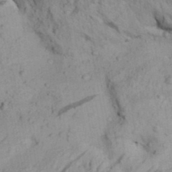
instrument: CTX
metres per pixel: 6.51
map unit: Aa
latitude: 31.2159
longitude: -136.6113
